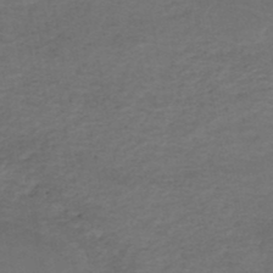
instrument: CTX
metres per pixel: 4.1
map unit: HNhu
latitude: -48.9731
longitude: 100.1416
